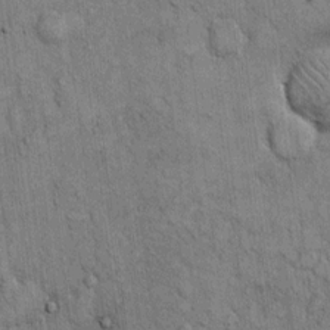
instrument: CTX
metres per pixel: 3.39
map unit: Hto
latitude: 12.1956
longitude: -57.9906
